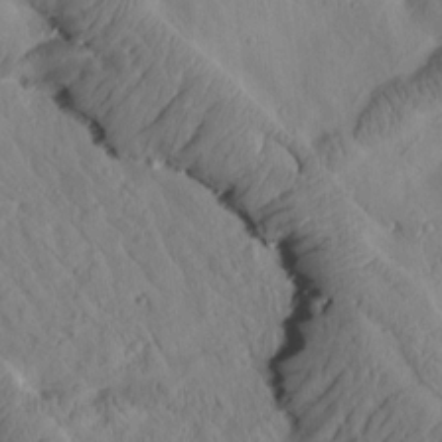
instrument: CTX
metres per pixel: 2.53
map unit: Htu
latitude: 1.6316
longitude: 176.1984
